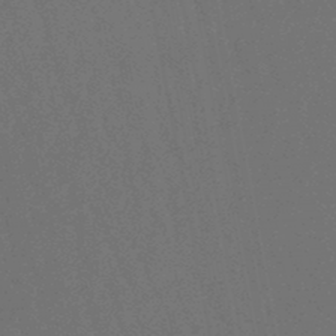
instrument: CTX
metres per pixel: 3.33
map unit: lHb
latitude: -47.9367
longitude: 80.1606
